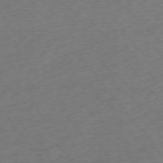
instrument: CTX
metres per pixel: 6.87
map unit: Ap
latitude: -75.1998
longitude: -70.7624
